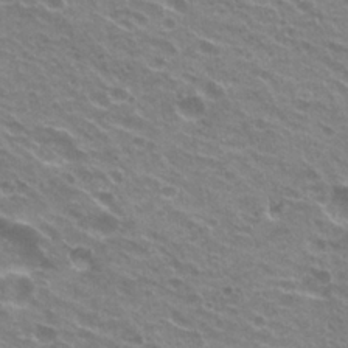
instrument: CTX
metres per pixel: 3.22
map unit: Hto
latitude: 22.8002
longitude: -31.9906
